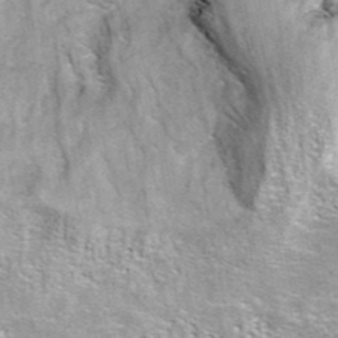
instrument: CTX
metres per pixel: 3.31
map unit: ANa
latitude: 41.2914
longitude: 18.1228
